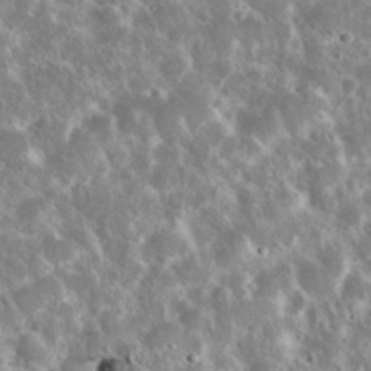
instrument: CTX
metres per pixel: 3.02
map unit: eHh
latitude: 36.8758
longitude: -60.8191
